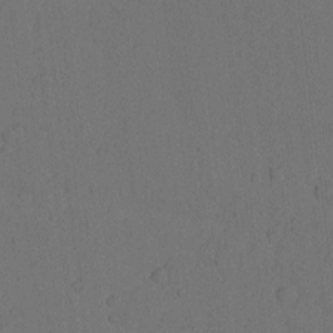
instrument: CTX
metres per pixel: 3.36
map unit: Nhu
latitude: -6.1417
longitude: -153.0837
